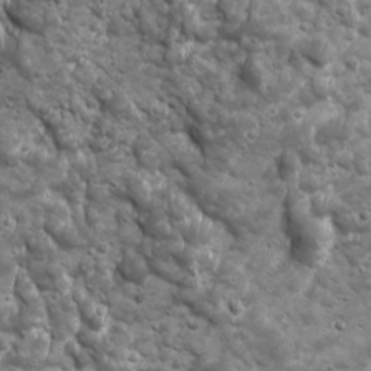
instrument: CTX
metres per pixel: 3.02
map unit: Ave
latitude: 16.7246
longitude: -133.3671
